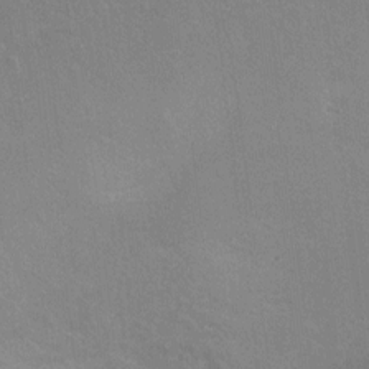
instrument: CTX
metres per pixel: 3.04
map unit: Ht
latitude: -1.6344
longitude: -33.1781
